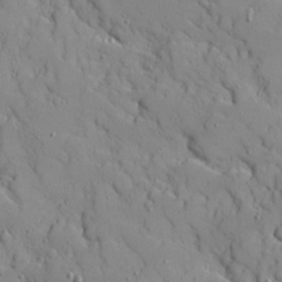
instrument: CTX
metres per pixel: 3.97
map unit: Ave
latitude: 10.5357
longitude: -101.3860
